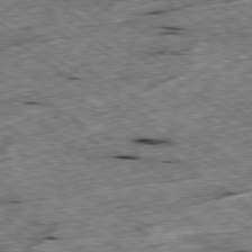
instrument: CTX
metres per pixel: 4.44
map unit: Ap
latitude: -79.4832
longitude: -87.0836
